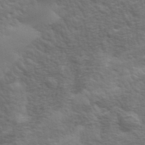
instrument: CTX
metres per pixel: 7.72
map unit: eHh
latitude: 36.5357
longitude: -81.1214
